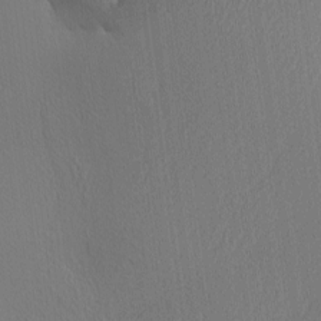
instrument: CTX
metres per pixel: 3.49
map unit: Ave
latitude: 2.7246
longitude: -115.2348
